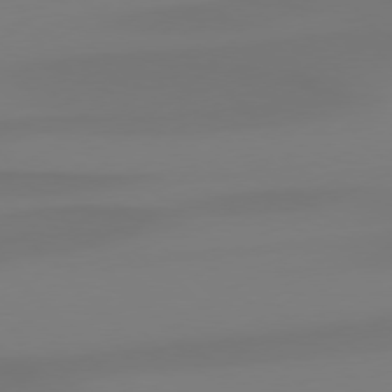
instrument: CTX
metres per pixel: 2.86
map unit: Hpe
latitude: 76.4979
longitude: -132.1767
